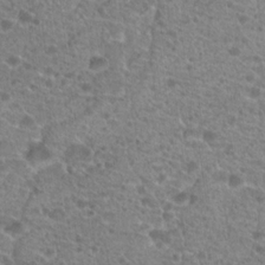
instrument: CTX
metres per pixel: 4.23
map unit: Hto
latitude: 20.0255
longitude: -41.1592
